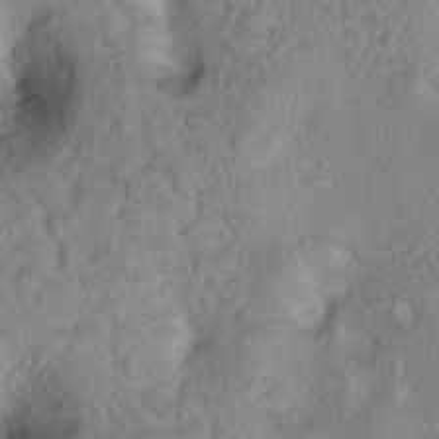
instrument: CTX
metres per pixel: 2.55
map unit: Ht
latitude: 10.0633
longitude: -32.0444
